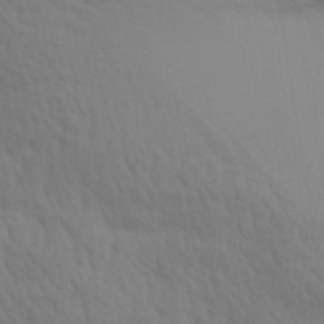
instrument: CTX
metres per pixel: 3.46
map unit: Aa
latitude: 30.8002
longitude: -135.6316
